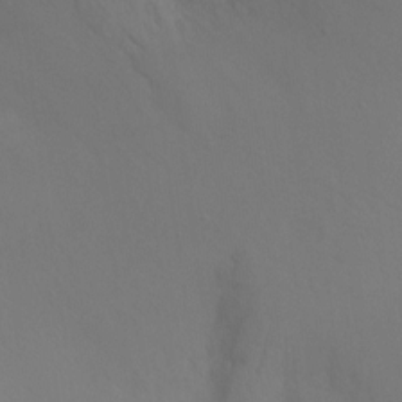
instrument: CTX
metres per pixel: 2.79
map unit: Ht
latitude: -9.0297
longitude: -32.4412
